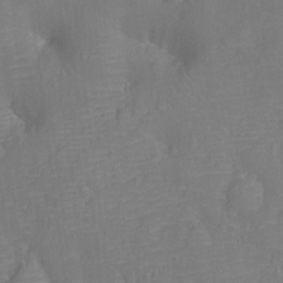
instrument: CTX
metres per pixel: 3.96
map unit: Ht
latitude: -12.8786
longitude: -24.6868
